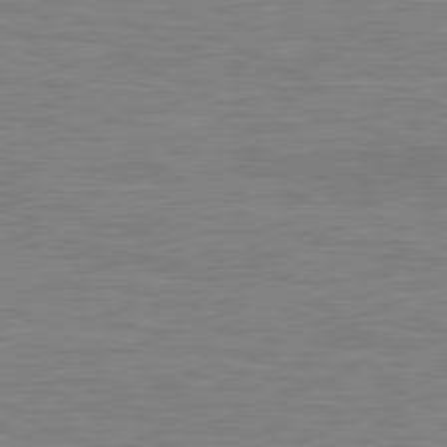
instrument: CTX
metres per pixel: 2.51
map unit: lApd
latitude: 81.2915
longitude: -170.6112
